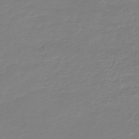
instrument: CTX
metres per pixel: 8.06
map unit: lHb
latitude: -45.1053
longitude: 59.3509
